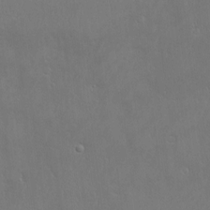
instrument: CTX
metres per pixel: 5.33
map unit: Nve
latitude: -10.0661
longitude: 173.5966
